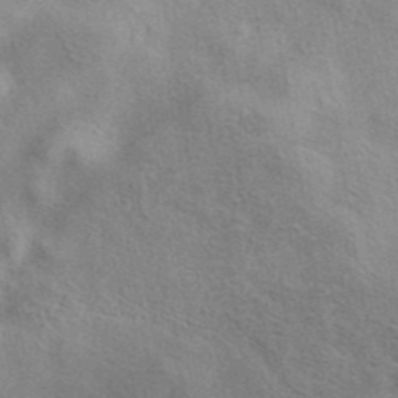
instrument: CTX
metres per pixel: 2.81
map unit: eAb
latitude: 40.8380
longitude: 104.0472
